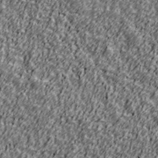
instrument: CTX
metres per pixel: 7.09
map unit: Ave
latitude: 41.7260
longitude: -113.4048
